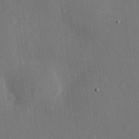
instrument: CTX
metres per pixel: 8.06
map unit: eHh
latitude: 10.3656
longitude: -69.7450
